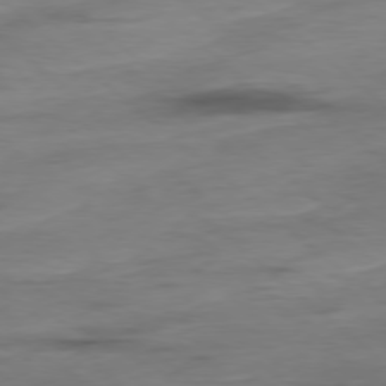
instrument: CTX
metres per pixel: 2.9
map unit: Hpe
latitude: -78.6896
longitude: -18.7813
